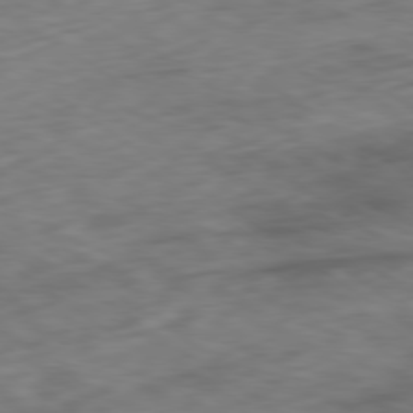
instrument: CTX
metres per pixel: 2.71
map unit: Ap
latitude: -79.7288
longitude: -73.0270
